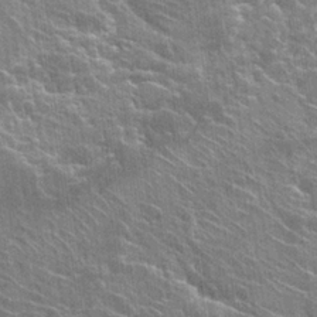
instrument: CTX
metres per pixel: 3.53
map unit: Hto
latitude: 24.6490
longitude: -40.1955
